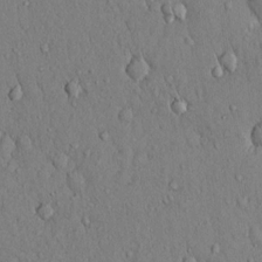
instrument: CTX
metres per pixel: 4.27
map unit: Hto
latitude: 12.8380
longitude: -58.2334
